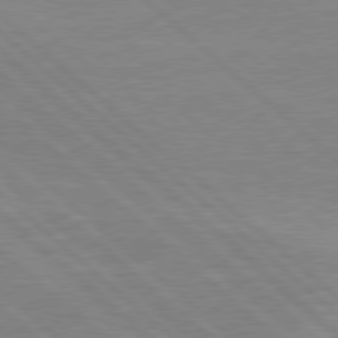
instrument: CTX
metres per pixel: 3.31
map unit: Hpe
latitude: 78.2145
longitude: -122.9892
